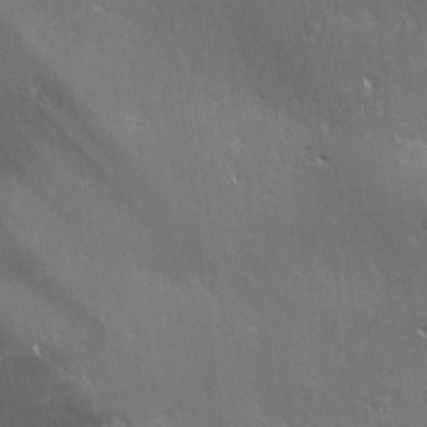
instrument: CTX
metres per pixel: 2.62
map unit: Ave
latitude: 0.7624
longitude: -113.8583
